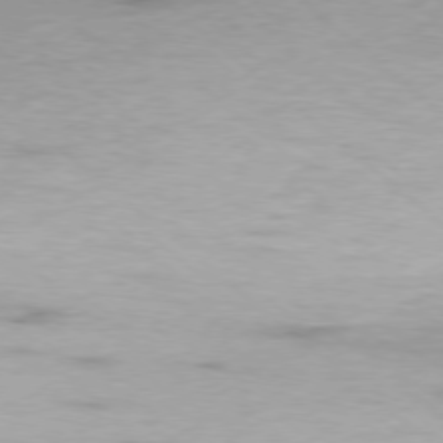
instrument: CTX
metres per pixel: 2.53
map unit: Ap
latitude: -78.3873
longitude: -87.9150
